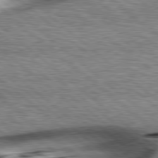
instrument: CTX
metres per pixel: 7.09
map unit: lApd
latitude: 78.9136
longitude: -52.1956
